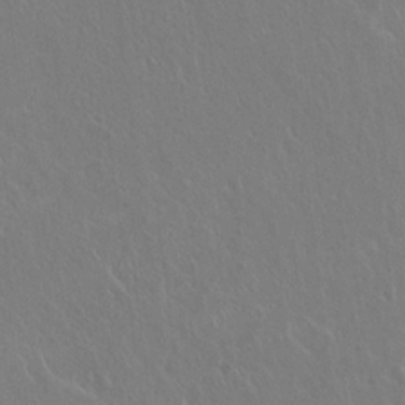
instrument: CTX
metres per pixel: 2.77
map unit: Hto
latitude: 18.3278
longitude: -57.8961
